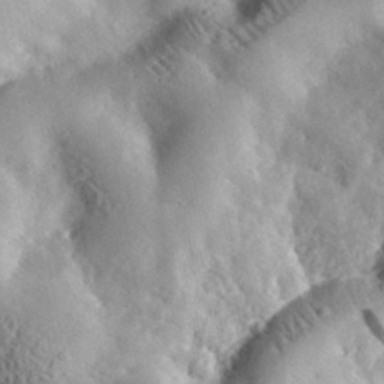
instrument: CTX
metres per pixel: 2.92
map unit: lHvf
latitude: 33.1970
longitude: -85.4427
